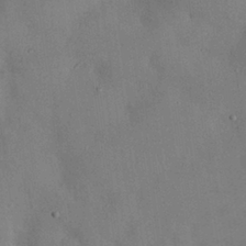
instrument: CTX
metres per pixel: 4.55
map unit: Nhu
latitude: 26.9325
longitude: -70.2144
